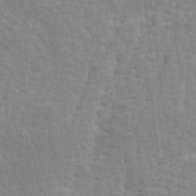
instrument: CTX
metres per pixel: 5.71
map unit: Ave
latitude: 14.2523
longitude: -134.2900
